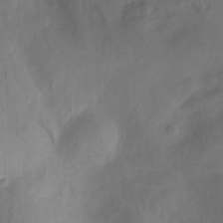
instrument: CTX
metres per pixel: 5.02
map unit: Ht
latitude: -4.2550
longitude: -62.8002
